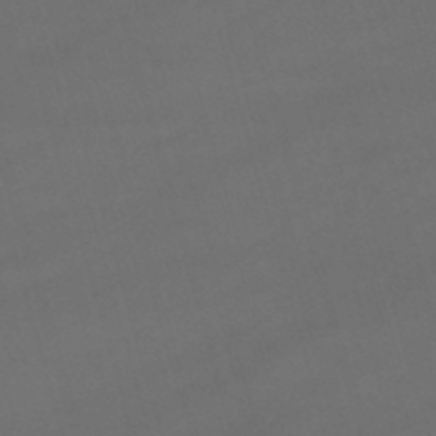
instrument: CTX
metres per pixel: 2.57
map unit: lHb
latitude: -47.5021
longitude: 63.5210
